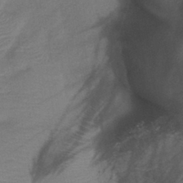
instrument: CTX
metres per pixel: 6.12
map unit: lHb
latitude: -40.7841
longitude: 77.8233
